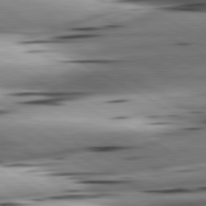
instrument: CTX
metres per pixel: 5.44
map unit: lApd
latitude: 80.8569
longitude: -162.1956
